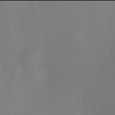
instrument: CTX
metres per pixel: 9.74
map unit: HNhu
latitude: 13.9906
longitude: 13.5210
